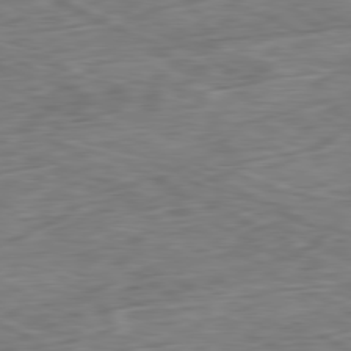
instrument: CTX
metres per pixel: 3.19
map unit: Ap
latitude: -80.7463
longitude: -73.4049
